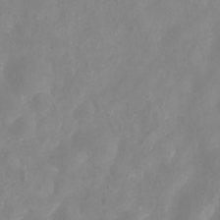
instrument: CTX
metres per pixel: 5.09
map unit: eHh
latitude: -5.5966
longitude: -77.3481
